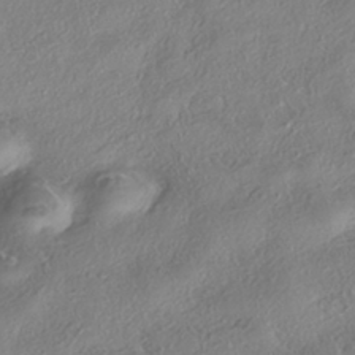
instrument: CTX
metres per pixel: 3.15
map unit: eHh
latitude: -41.7477
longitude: 121.8233
